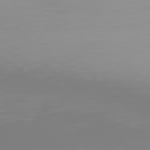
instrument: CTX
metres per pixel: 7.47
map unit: Hpe
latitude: 76.2900
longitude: -136.0255
